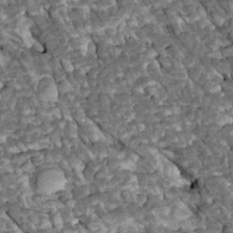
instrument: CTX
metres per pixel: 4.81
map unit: Htu
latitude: 1.4993
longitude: 144.0094
